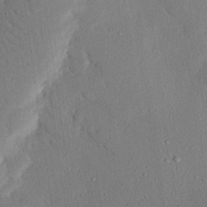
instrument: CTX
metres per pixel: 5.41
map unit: eHh
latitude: 25.8205
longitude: -80.1578
